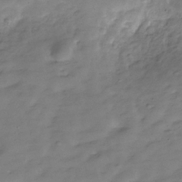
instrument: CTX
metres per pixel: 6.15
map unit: Hve
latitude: -30.2550
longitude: 91.5399
